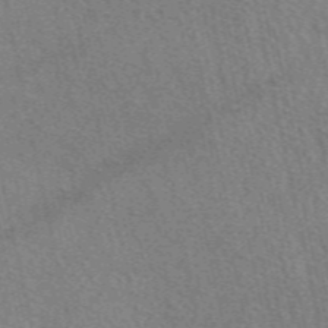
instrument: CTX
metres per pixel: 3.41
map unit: eAb
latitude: 50.0822
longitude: 112.4440
